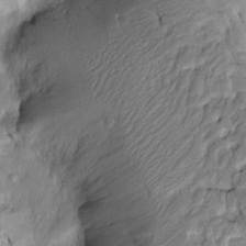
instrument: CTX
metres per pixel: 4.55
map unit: Htu
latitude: -3.0108
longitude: 149.7856
